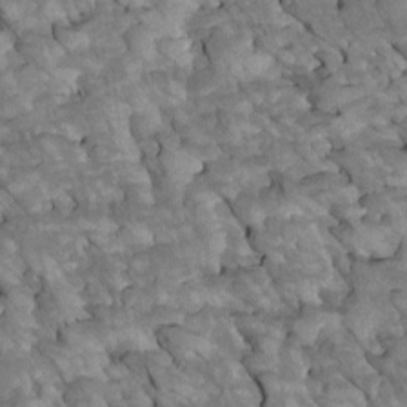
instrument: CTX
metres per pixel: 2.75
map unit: Htu
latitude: 1.7071
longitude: 144.5952
